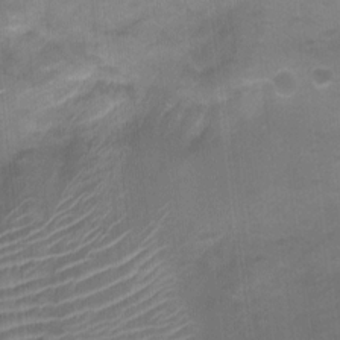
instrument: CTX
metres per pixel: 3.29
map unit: Ht
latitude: -0.4062
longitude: -17.0836
